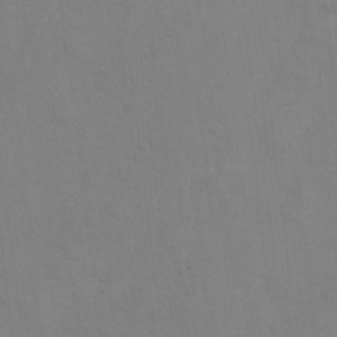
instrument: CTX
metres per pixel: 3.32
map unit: Ht
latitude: 2.3467
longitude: -23.0836
